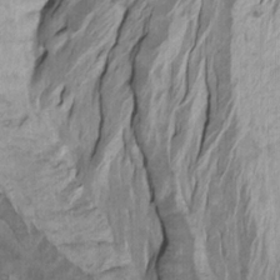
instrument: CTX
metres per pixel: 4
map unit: Htu
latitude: -7.6344
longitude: -65.1214
